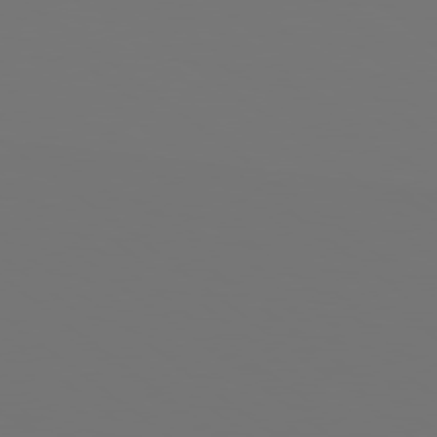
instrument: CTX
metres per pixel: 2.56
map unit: Hpe
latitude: 78.9703
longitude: 176.8975
